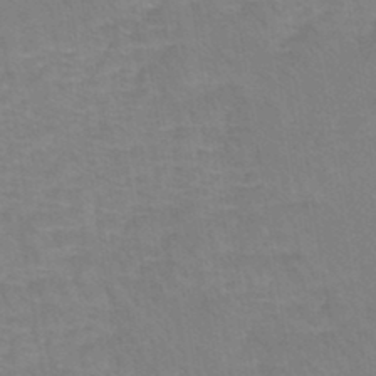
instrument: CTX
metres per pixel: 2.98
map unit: eHh
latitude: -43.4454
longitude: -32.7435
